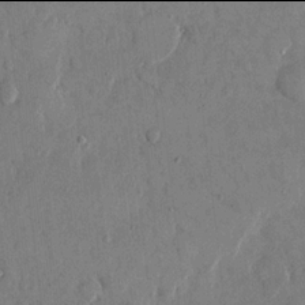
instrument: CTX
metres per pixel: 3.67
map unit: eHh
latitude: 13.9906
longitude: -68.1767
